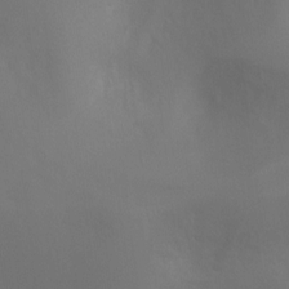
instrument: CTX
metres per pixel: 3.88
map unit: Ht
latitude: -5.3509
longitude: -25.1592
